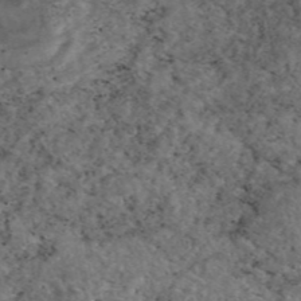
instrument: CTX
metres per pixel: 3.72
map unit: eAb
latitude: 45.9150
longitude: 113.6722
